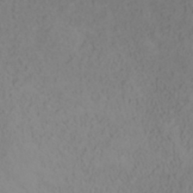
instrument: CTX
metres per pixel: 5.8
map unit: ANa
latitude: 35.6316
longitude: 14.1606
